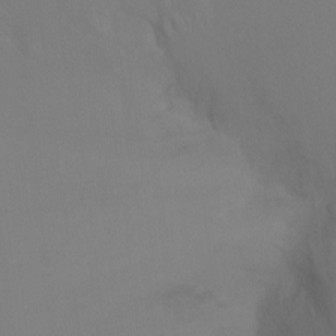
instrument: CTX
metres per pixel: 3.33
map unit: Ht
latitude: -7.8800
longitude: -33.4804
